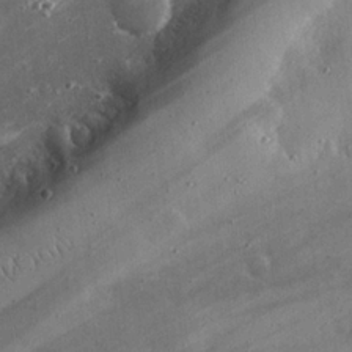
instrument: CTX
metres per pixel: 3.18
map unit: eHh
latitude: 24.3845
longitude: -90.6679
